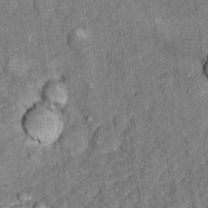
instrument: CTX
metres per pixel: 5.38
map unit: Ht
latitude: 9.2726
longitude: -37.8016
